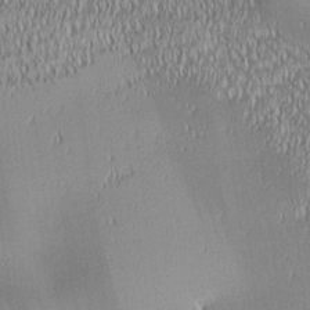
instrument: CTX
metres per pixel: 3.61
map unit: lAa
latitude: 1.2159
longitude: -116.4601
